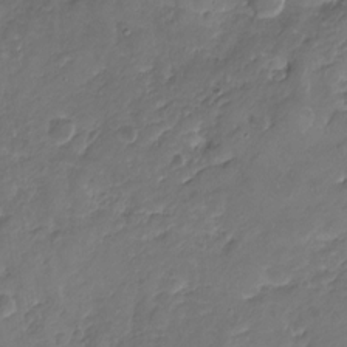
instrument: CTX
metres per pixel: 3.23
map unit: Nhu
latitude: -19.4076
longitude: -57.0647
